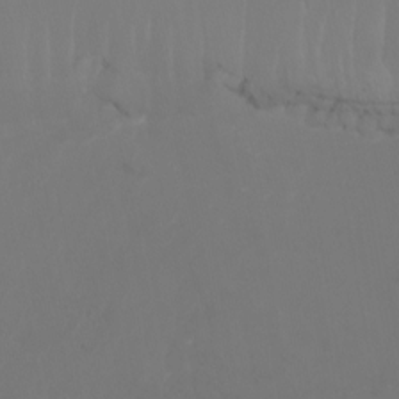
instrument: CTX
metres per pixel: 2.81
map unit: Nhu
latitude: -8.1984
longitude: -81.4615
